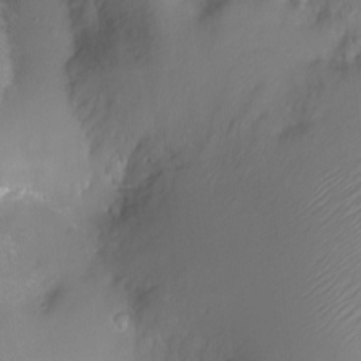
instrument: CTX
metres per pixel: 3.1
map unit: Ht
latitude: -7.5588
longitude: -24.1766
